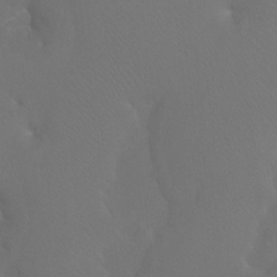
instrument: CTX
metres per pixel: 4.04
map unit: Htu
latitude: -7.6910
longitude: -33.5560
